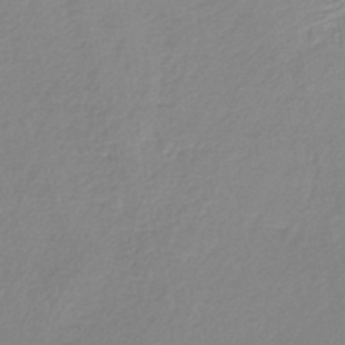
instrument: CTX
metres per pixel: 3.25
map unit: lHb
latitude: -41.5777
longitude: 59.5966
